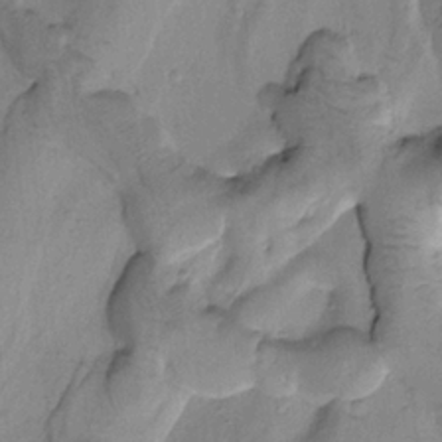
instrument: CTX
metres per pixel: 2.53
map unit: Htu
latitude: -1.5399
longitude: 173.0675
